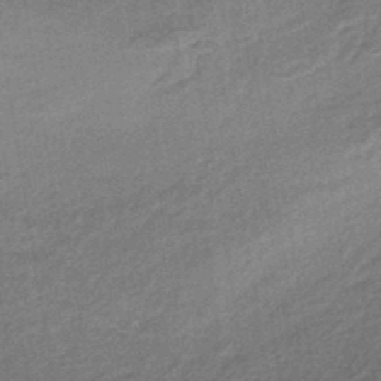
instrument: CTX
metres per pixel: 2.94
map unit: HNhu
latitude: -44.4440
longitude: 91.0298
